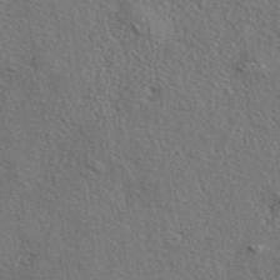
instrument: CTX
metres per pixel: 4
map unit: eAb
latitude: 43.3860
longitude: 112.8786
